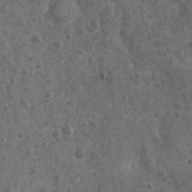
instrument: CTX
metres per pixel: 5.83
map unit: Nhu
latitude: 2.1955
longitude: -16.3656
